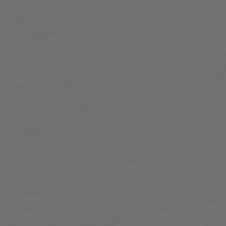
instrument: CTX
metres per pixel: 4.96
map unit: Ap
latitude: -78.7463
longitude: -56.1199
